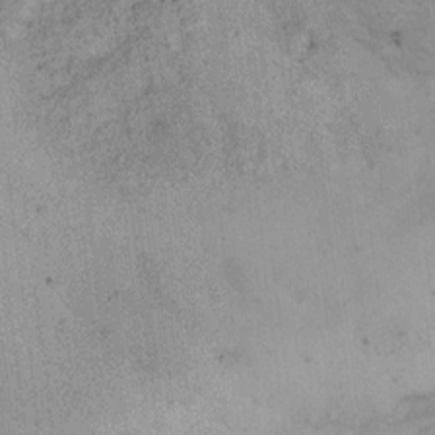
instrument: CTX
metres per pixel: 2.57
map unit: Ht
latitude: 9.6883
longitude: -39.5560
